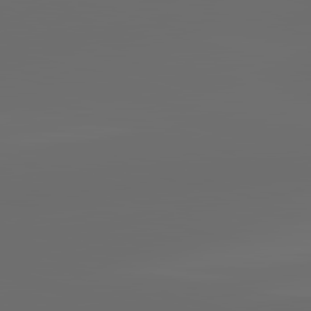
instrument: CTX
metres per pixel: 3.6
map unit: lApd
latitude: 83.7260
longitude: -129.9339
